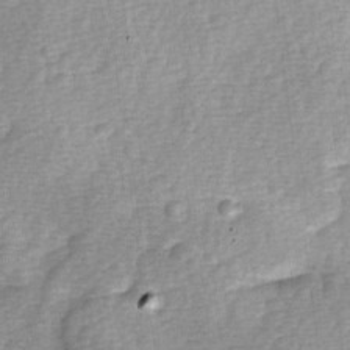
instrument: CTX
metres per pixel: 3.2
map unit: Ave
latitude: 0.7624
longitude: -112.3278
